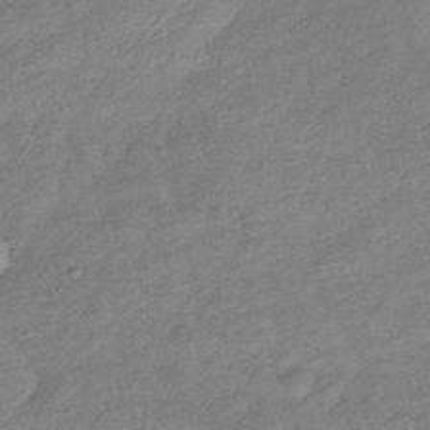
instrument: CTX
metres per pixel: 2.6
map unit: eHb
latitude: -41.9178
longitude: 83.7666
